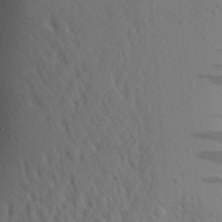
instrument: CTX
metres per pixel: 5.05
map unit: Aa
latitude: 25.9906
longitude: -149.0647
